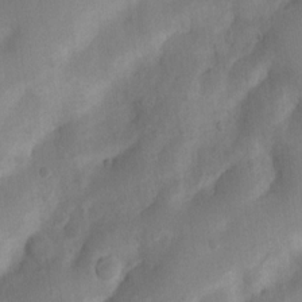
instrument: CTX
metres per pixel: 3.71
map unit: Nhu
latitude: 7.4993
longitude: -22.6868
